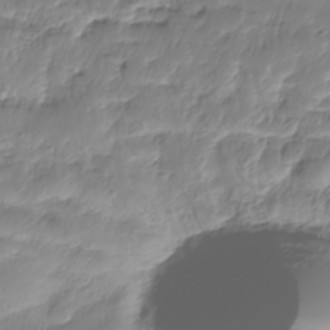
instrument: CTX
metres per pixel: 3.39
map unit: Nhe
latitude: -36.1416
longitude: -179.3104
